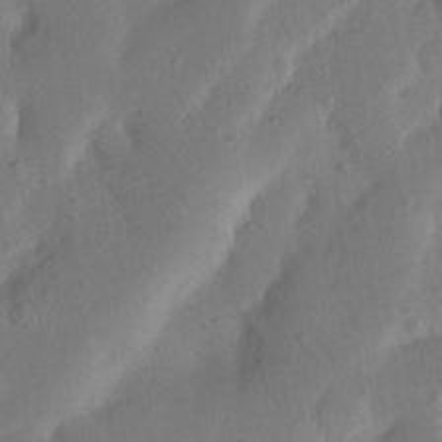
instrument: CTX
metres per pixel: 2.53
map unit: Nhu
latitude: 19.9717
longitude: -74.3845
